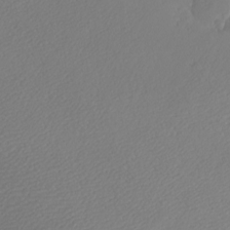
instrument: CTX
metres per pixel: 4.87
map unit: eHh
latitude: -7.6722
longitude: -70.6679
